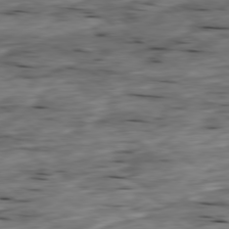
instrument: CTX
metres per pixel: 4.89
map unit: Ap
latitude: -79.5399
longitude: -90.2334
